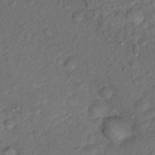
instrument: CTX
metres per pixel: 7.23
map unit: Hto
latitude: 15.9528
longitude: -31.2348
